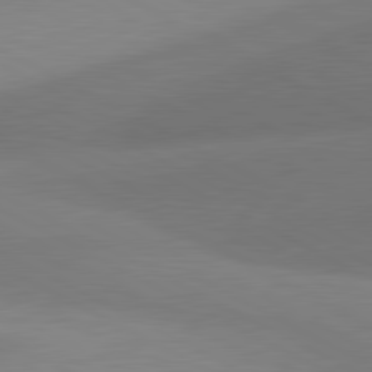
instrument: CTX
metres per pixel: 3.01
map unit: lApd
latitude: 81.0836
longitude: 127.7666
